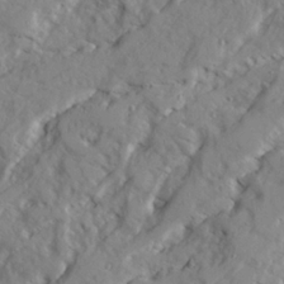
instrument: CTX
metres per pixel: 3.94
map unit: Ave
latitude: 22.7057
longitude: -132.1011
